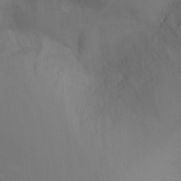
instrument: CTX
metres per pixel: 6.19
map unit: Nhu
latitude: -11.3510
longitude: -33.8772
